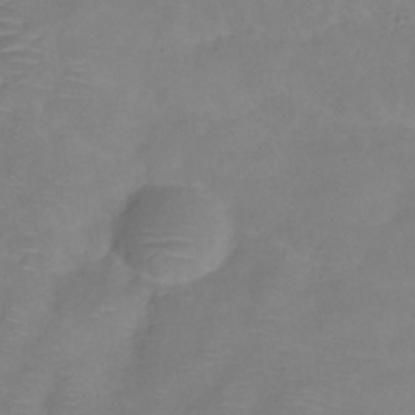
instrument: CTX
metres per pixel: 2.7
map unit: Hve
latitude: -31.2376
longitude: 95.5777
